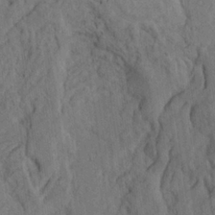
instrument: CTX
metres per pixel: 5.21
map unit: Ave
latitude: 23.4615
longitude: -134.4979
